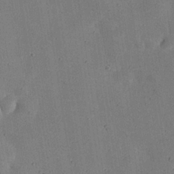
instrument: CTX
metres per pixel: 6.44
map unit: Nhu
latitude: 25.4804
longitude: -71.7449
